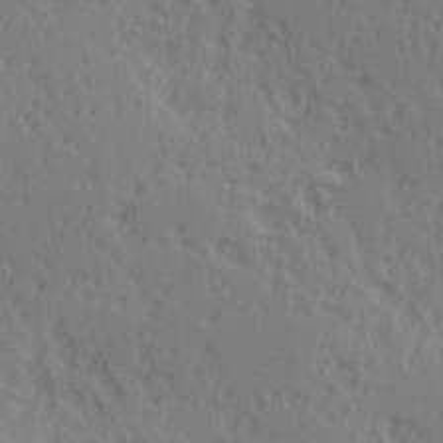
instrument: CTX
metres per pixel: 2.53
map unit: Ave
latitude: 14.8380
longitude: -105.0270
